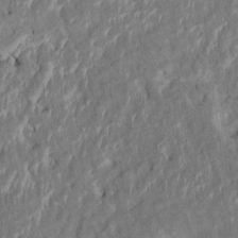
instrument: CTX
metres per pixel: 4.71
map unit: HNhu
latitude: 7.0836
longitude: -3.6127
